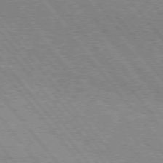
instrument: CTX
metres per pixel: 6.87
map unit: Hpe
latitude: 76.0255
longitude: -149.8772
